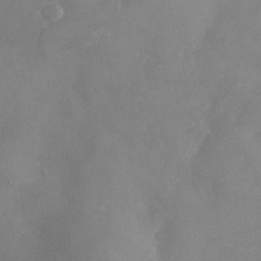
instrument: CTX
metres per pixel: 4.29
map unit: Nhu
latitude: -24.2739
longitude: -57.1970
